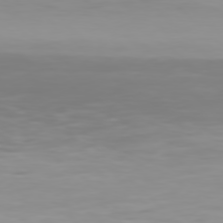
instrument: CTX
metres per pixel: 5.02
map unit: Hpe
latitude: 76.9702
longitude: -134.7057
